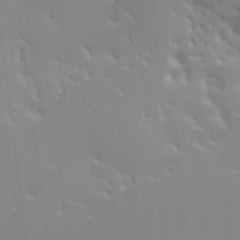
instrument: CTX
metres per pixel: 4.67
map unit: Hve
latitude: 17.5560
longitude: 150.9353
